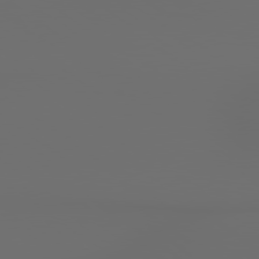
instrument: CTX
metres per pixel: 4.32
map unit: lApd
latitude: 79.2348
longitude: 176.3684
